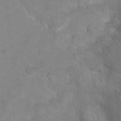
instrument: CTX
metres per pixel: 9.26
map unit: Nhu
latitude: 16.0822
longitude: -32.4979
